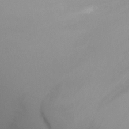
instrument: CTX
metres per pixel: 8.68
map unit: Ht
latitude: -9.3321
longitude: -32.3656
